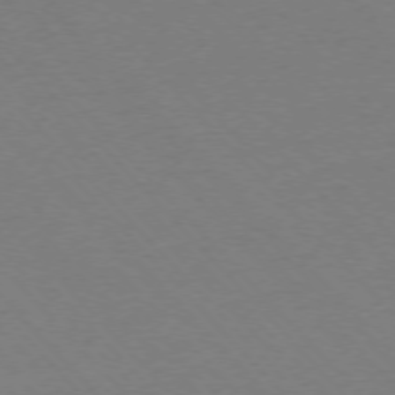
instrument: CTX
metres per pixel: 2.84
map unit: Ap
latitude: -76.2550
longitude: -85.8961
